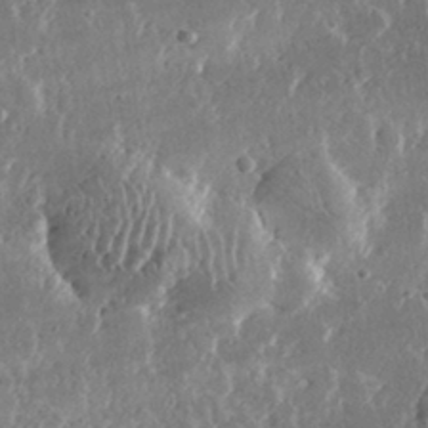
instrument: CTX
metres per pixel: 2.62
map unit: lHvf
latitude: 31.3293
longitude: -91.6127
